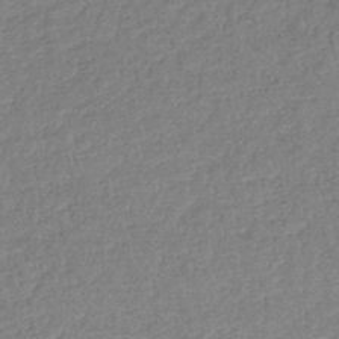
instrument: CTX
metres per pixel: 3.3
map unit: lHb
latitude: -44.7652
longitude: 70.8786
